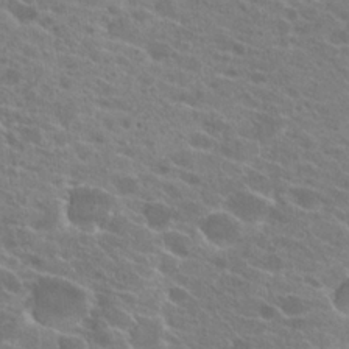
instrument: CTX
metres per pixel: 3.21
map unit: Hto
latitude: 22.0633
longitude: -38.7624
